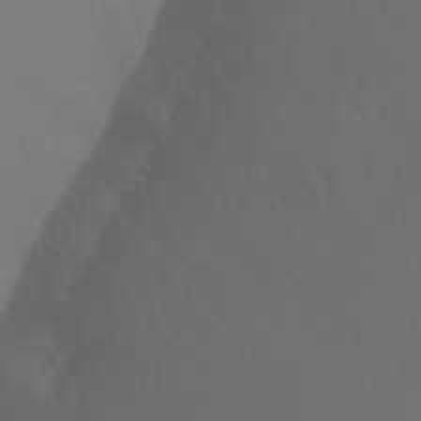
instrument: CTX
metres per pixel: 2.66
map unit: Ht
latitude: 0.9513
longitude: -34.3656
